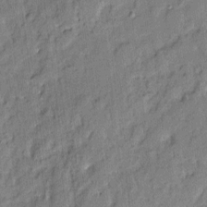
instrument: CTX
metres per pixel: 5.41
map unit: eHh
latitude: 4.3845
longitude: -77.2348
